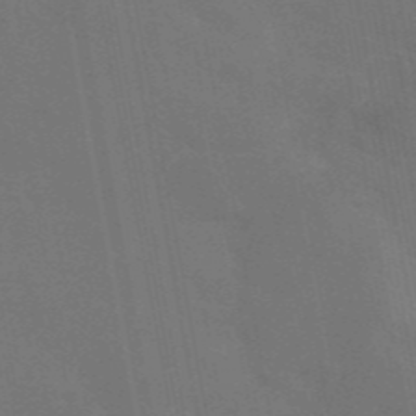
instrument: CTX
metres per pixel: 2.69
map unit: eAb
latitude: 46.1389
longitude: 121.6910
